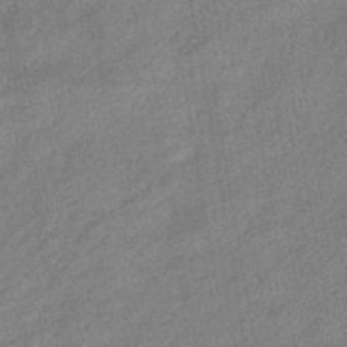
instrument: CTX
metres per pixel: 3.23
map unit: eHb
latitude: -42.0661
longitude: 82.2172
